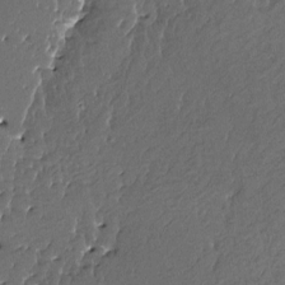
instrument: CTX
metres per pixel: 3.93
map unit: HNhu
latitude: 4.5357
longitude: 8.0283
